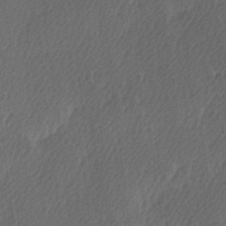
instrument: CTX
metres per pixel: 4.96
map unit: Ave
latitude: 9.2537
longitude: -106.6302
